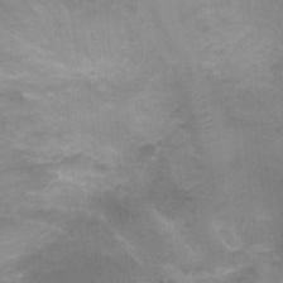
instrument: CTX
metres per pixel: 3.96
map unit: Ht
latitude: -0.4629
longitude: -17.0270
